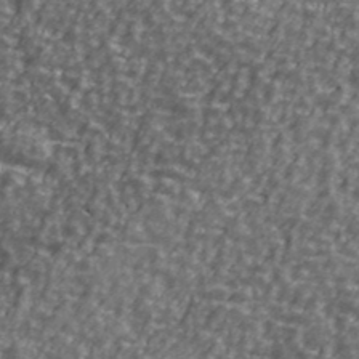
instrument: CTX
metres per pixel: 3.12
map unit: Ave
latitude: 40.9891
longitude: -112.4790
